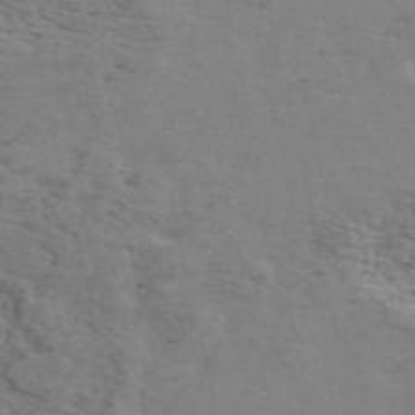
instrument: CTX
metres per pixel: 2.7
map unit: ANa
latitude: 50.3467
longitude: -81.4426
